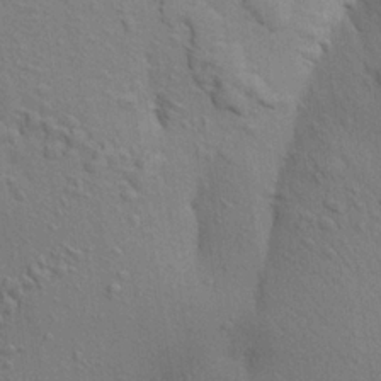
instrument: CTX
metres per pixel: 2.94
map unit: Aa
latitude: 22.6112
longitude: -148.2900
